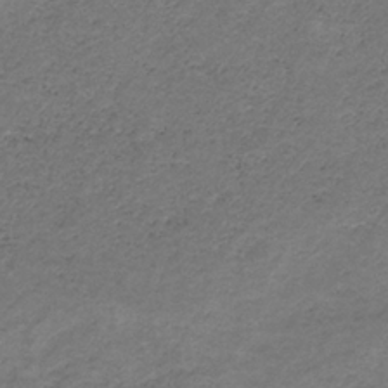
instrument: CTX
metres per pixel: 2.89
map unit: HNb
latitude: -32.4440
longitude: 61.1998
